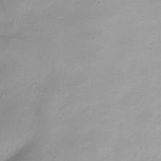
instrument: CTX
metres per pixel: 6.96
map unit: Hve
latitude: -31.9178
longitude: 91.1431
